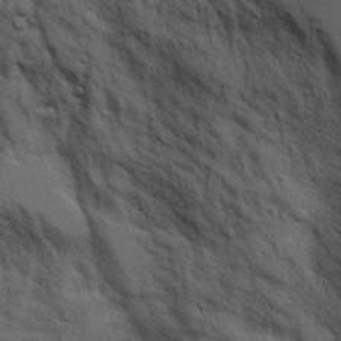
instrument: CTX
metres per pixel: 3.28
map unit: Aa
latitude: 19.4237
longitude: -125.5749
